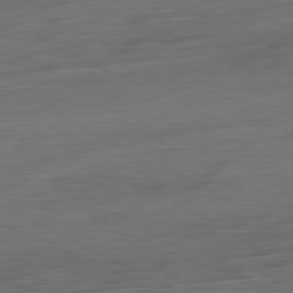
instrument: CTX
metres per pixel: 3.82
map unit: Ap
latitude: -81.4833
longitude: -76.8758
